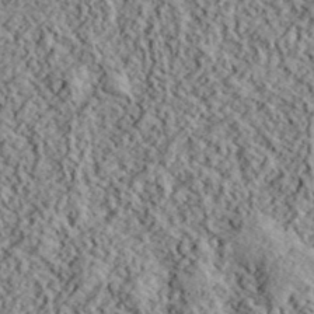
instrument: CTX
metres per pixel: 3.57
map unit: lHvf
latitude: 40.6679
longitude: -88.1011
